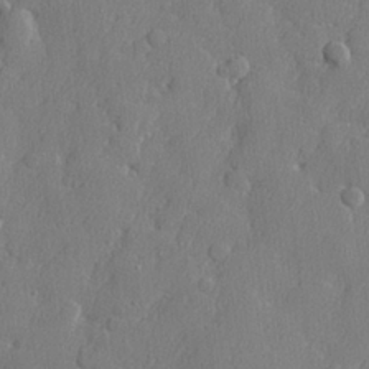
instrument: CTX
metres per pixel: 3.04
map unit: lHvf
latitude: 23.8394
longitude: 141.7289
